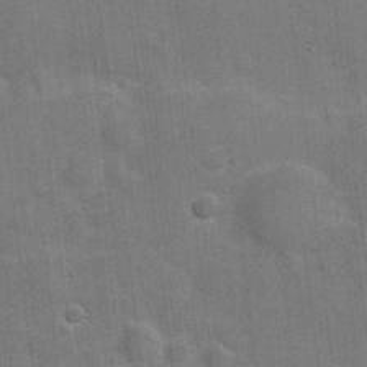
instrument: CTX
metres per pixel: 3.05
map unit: Hve
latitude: 18.7246
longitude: 151.8989
